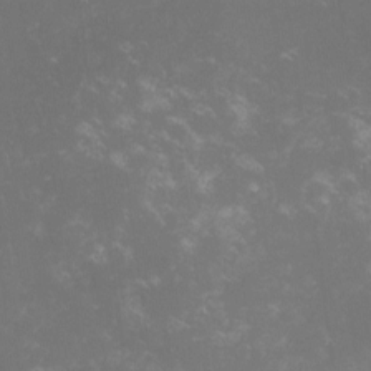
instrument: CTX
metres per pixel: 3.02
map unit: lHvf
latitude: -13.8422
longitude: -101.1970
